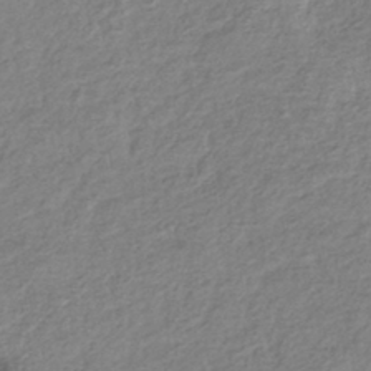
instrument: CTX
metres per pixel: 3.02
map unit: lHb
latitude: -40.2172
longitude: 74.0283
